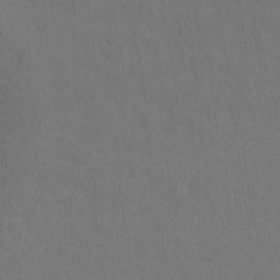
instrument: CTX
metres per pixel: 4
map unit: Hto
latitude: -10.8219
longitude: -38.1200
